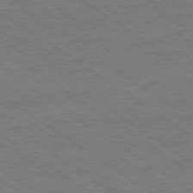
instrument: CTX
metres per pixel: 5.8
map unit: Ap
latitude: -79.4265
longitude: -82.4978
